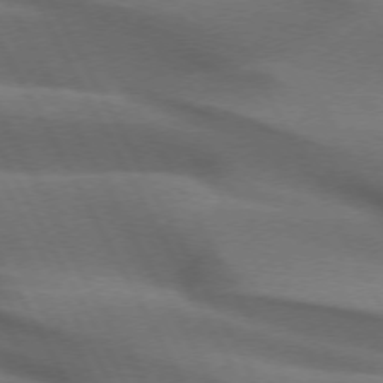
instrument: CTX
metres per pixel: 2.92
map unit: lApd
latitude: 72.5924
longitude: -50.5923
